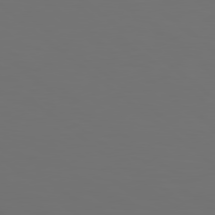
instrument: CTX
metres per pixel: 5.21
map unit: Hpe
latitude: 78.5735
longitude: -175.0081
